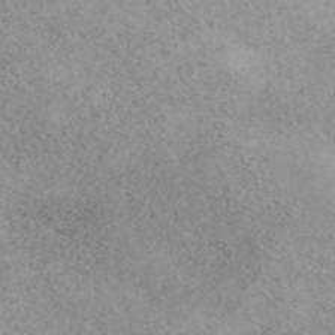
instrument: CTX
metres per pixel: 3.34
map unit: ANa
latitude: 45.1025
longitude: 36.8219
